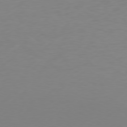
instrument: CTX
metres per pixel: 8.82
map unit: Hpe
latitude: 77.2726
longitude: -131.2537
